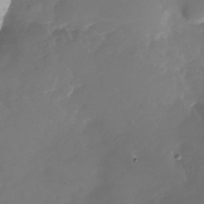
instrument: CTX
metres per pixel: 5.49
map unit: Nhu
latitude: -27.4265
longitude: -73.5372
